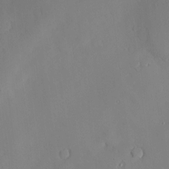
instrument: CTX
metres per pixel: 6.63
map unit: Hve
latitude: -9.7666
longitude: 175.9745
